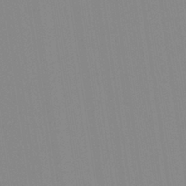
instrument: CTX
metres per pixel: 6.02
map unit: Aa
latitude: 32.4412
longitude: -142.7624
